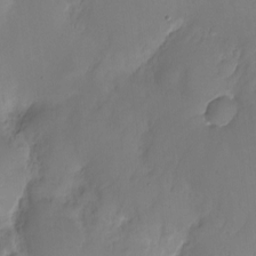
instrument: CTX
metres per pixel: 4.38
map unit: Nhe
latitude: -1.7289
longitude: -59.1970
